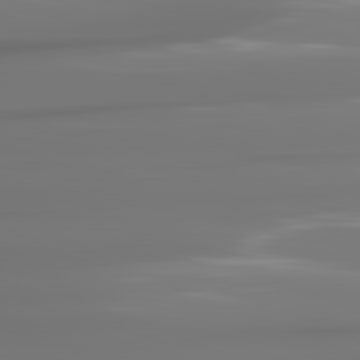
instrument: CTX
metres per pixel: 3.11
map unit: lApd
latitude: 81.7450
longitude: -144.2711
